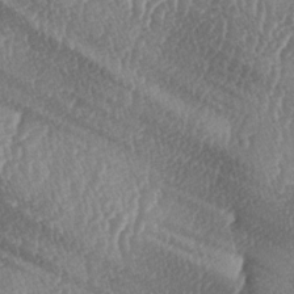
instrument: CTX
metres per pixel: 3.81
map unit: lAa
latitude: -5.3698
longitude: -129.7638
